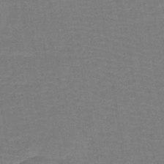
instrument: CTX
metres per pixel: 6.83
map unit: lHb
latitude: -39.0298
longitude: 58.2928
